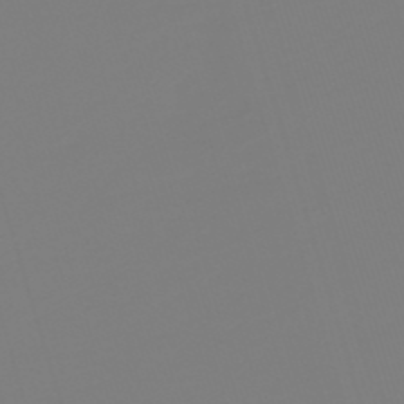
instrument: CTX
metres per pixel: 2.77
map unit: lHb
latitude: -49.8234
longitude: 82.1039
